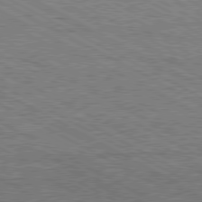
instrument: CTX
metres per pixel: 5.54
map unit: Hpe
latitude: -81.3132
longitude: 20.2361
